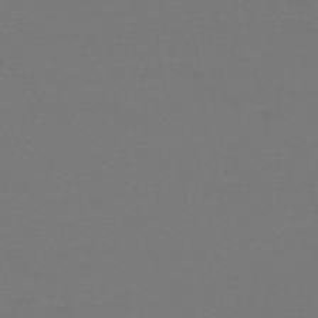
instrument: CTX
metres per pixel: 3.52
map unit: HNb
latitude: -51.7478
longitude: -43.8206
